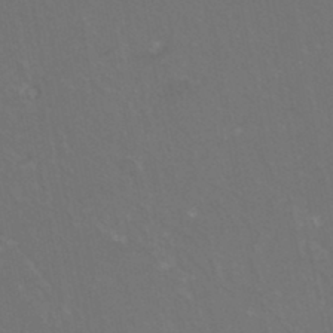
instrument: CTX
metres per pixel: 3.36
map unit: eHh
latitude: -44.4062
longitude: -28.8002
